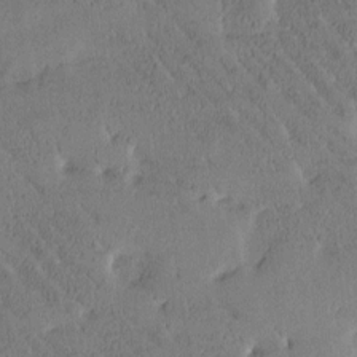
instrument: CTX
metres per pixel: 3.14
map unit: Htu
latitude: -2.1794
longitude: 175.7855
